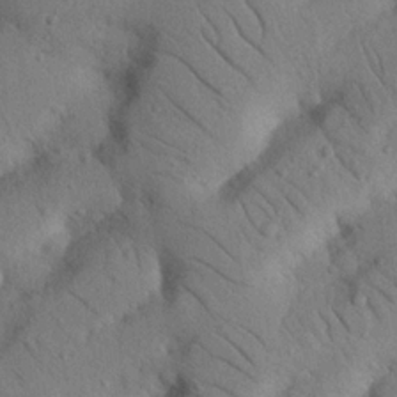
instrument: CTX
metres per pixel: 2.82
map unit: Nhu
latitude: 22.2145
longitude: -75.2726
